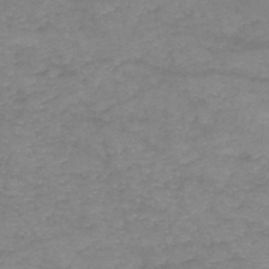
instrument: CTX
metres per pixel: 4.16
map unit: HNb
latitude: -46.7085
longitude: -36.8947
